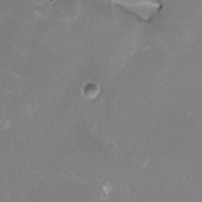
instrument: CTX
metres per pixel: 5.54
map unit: HNhu
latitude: 1.2726
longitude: -3.3104
